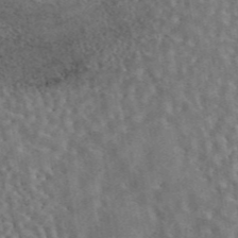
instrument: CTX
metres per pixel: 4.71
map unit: eAb
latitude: 44.5546
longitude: 110.5762
